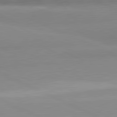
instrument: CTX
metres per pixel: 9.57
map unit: lApd
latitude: 81.9717
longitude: 179.8800
